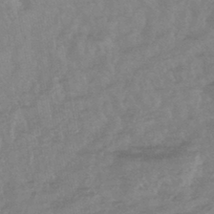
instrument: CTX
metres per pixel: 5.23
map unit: lHb
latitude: -43.3131
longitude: 80.7652
